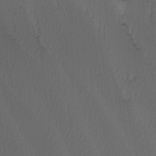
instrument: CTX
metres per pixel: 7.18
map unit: Nhu
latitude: -7.6344
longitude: -94.5924
